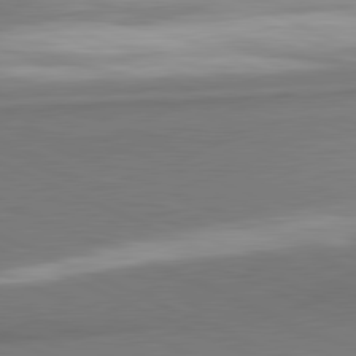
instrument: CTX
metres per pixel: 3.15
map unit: lApd
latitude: 81.4993
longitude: 161.0864
